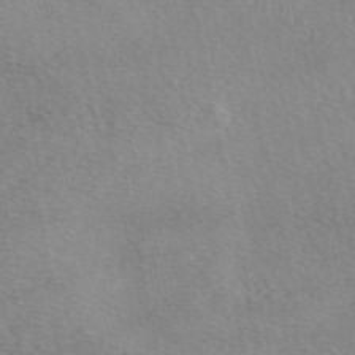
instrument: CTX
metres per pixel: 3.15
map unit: eAb
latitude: 49.1592
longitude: 106.8030
